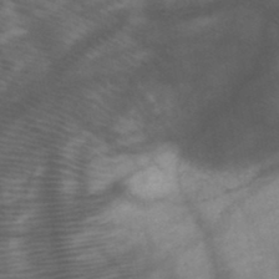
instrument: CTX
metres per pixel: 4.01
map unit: HNb
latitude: -47.1431
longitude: -41.0836
